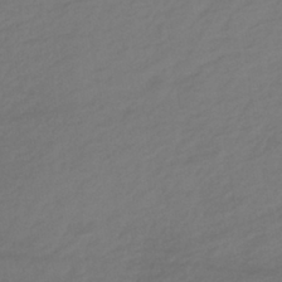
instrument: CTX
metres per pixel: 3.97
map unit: lHb
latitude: -37.8989
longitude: 70.7274
